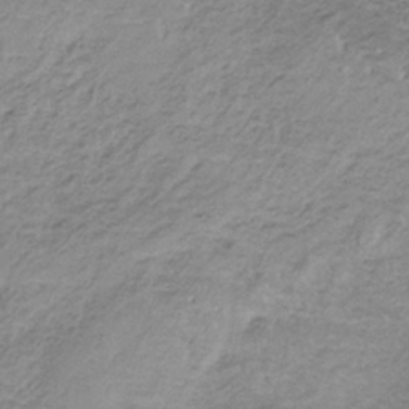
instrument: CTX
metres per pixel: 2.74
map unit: HNb
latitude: -33.4833
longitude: 61.3699
